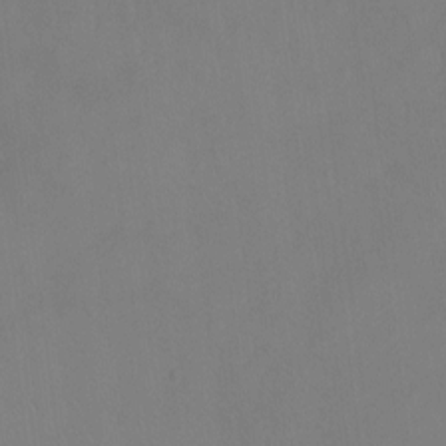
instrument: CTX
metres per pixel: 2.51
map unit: Hto
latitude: -12.3306
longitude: -40.0633
